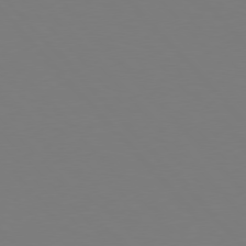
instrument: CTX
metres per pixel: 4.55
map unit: Hpe
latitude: 76.6301
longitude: -167.1970
